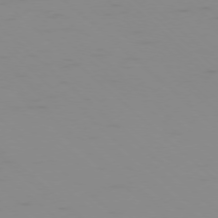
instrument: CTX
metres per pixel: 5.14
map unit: Ap
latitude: -77.2187
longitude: -67.6316
